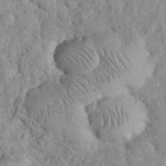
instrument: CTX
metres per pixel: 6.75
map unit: eHh
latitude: 32.9325
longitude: -64.9325
